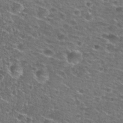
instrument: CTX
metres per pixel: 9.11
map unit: Nhu
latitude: 28.7246
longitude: -49.2726
